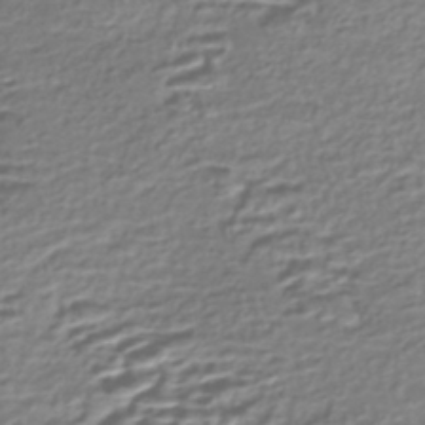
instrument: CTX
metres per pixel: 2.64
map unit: Nhe
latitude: -46.4818
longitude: -173.1403
